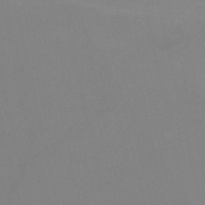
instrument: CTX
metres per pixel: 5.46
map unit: HNb
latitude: -51.2565
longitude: -46.1956
